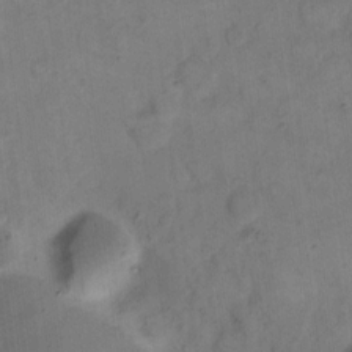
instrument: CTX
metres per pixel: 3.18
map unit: eHh
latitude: 14.4034
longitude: -66.0822
